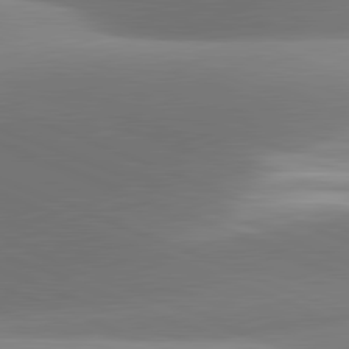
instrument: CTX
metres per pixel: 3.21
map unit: lApd
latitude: 81.5938
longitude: 141.4076
